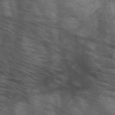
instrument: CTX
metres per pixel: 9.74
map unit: HNb
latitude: -46.1605
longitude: -45.3292
